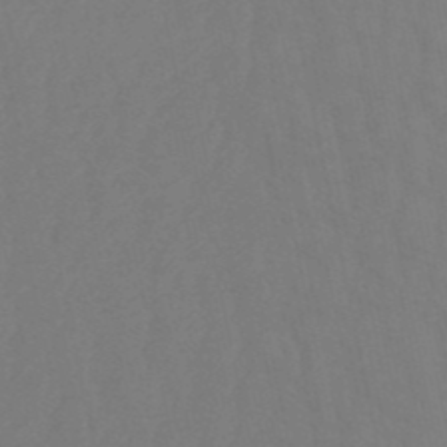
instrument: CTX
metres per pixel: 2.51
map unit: eHb
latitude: -51.1620
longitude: 77.8989
